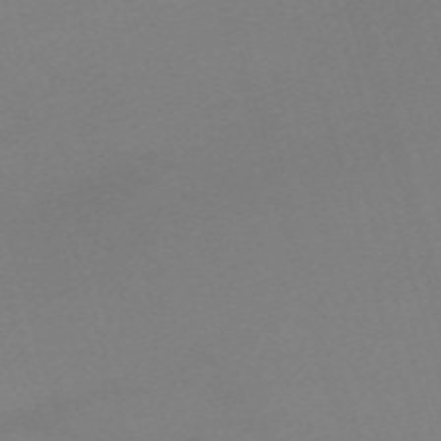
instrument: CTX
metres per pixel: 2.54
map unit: eHh
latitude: -62.0472
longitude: 51.0864
